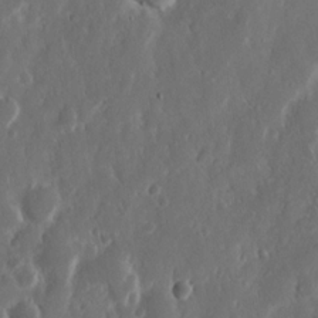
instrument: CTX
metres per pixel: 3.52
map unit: Nhu
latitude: 13.6127
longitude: -73.2726
